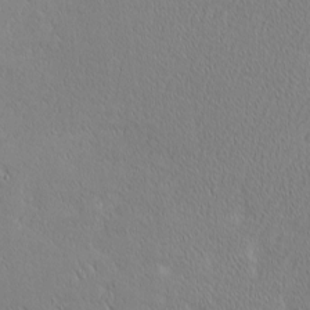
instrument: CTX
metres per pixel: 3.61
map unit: Nhu
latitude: 1.2726
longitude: -78.2712
